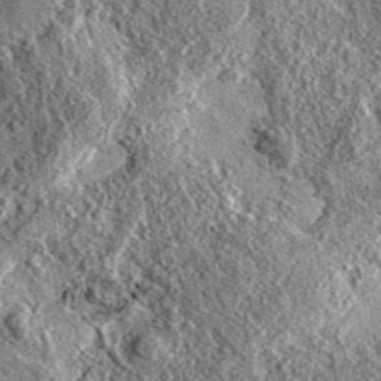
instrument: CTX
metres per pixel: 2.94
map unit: eAb
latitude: 36.8569
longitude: 111.4643
